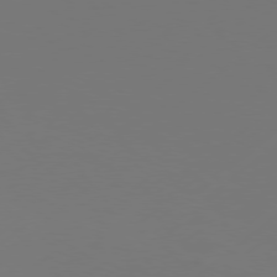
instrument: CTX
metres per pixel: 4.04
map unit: Hpe
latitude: 76.1955
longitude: -130.5924
